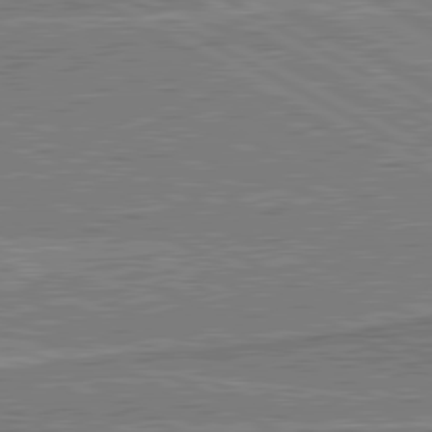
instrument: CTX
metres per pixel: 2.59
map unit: lApd
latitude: 81.0458
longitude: 143.0297
